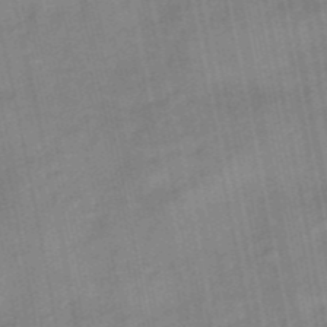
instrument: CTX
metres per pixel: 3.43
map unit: eHb
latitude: -39.2565
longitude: 82.9542
